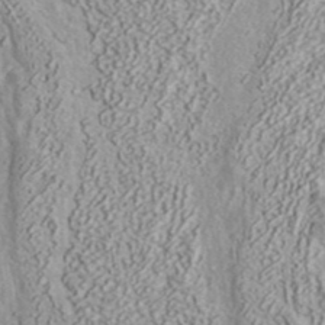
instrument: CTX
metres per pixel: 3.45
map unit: ANa
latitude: 37.6127
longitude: 18.0661
